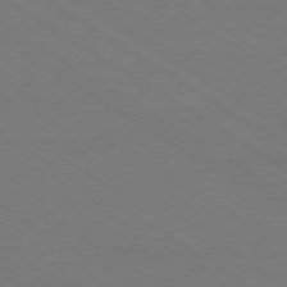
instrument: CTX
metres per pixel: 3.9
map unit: Ap
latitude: -79.1431
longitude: -84.4790
